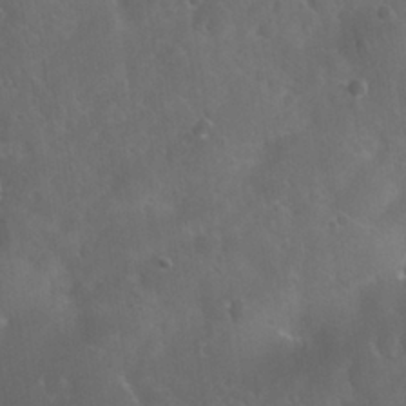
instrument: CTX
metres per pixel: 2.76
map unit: Nhu
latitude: 27.6883
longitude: -63.1026
